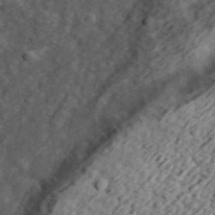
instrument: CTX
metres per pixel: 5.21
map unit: eHh
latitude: 37.4238
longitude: -79.6316
